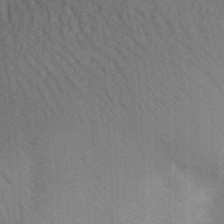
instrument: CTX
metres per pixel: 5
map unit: Aa
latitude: 30.2901
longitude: -142.0633
